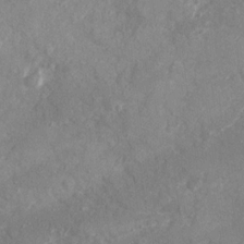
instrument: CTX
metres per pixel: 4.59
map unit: Ave
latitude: 19.7071
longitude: -130.1578
